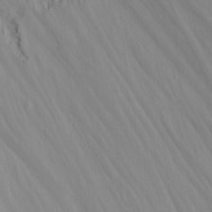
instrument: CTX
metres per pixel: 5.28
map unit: Nhu
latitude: -4.6329
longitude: -83.4048
